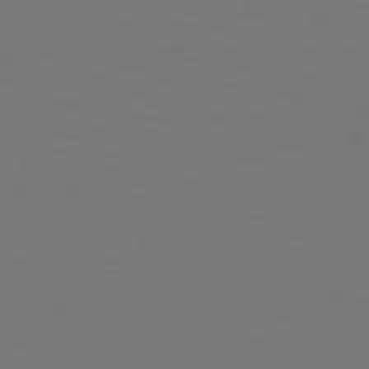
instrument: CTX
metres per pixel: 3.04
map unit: Hpe
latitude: 74.6113
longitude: -123.3293
